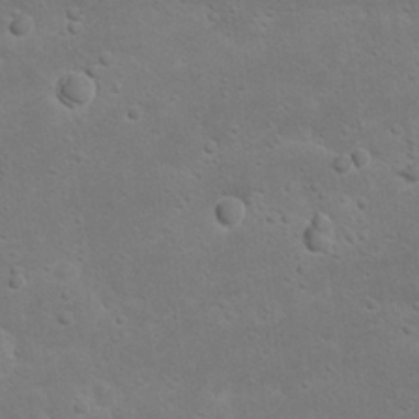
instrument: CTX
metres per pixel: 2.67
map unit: Nhu
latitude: 22.9514
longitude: -71.8961
